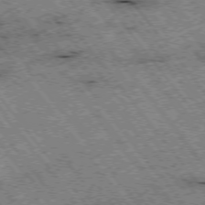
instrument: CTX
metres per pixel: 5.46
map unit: Hpe
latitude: -75.8234
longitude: -20.9325
